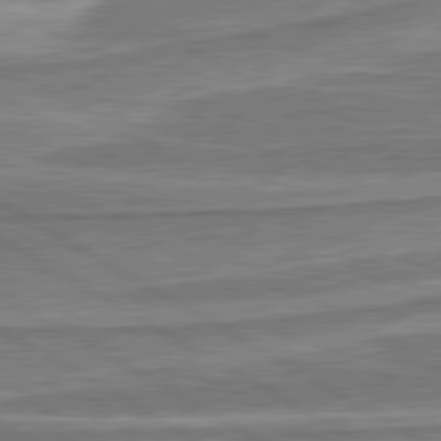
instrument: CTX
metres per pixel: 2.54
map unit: lApd
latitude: 80.6679
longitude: -177.4048
